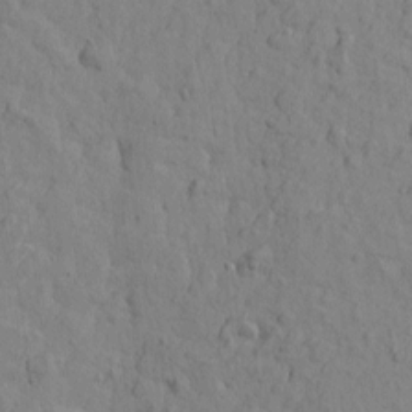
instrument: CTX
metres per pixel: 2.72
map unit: Htu
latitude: -2.4817
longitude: -175.4804
